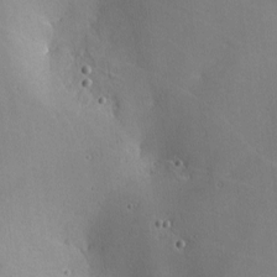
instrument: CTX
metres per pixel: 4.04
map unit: lHvf
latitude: -9.3510
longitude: -100.2712
